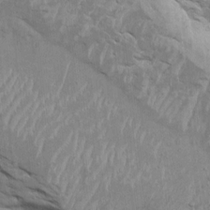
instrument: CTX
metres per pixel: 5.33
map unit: Htu
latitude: 3.0269
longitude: 142.2928
